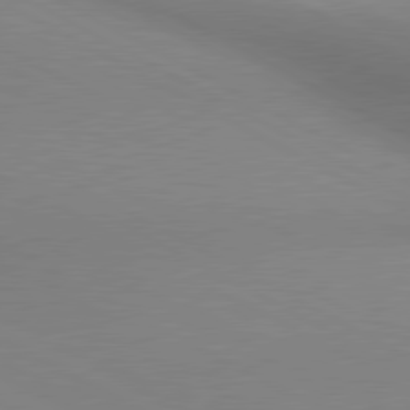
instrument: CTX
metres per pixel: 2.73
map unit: lApd
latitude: 80.4412
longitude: 134.8408
